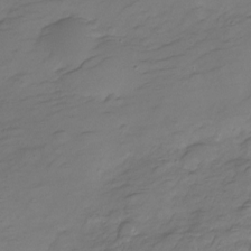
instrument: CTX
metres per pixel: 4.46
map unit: HNhu
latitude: -20.5384
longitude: 84.7274
